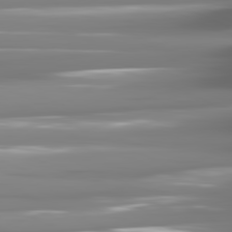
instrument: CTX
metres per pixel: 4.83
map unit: lApd
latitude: 81.6127
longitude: -141.7449
